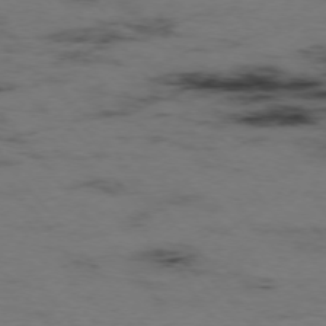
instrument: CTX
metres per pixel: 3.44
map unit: Hpe
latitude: -75.5399
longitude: -23.0458
